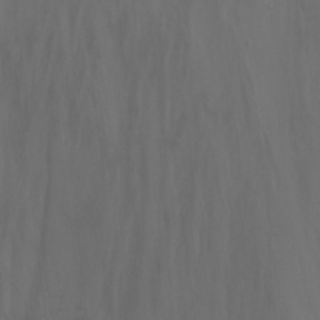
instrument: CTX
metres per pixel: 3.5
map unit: Nhu
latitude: -14.3118
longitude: -62.6680
